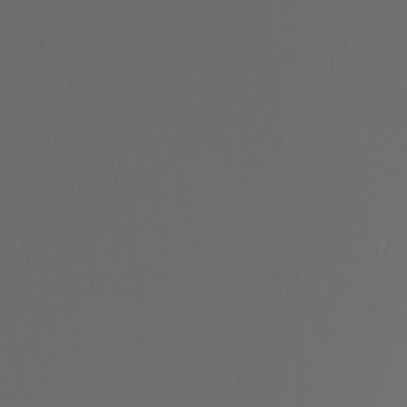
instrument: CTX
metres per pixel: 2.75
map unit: Nhu
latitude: -5.7099
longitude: -91.9717
